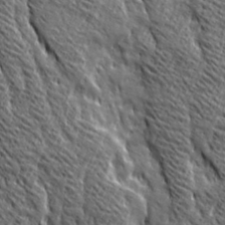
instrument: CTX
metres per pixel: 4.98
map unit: Ave
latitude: 20.4601
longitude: -135.1025
